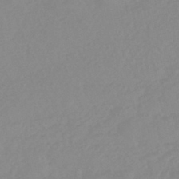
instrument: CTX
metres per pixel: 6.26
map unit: eHb
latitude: -44.4629
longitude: 84.6707
